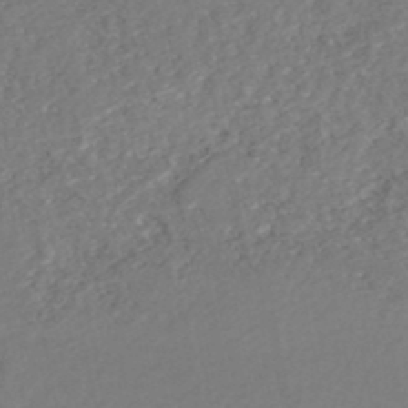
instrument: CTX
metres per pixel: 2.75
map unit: HNhu
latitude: -48.6141
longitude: 98.0283
